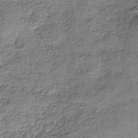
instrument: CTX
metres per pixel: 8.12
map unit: HNhu
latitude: -39.8611
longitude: 107.4077
